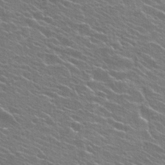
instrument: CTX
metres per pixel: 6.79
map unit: Hto
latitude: 25.2725
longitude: -30.0444
